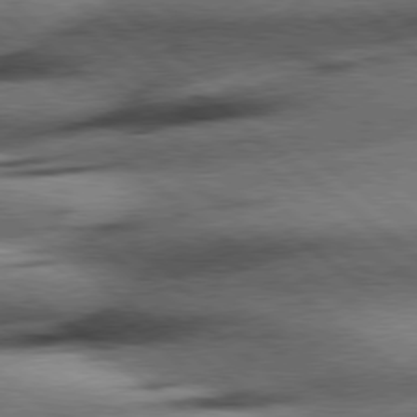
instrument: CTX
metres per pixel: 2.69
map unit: Hpe
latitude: 78.4034
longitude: -154.1956
